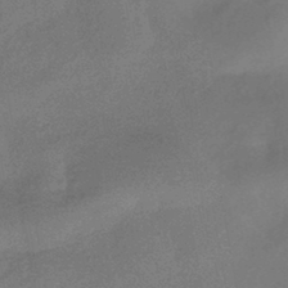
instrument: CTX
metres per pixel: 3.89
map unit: HNhu
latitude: -41.4265
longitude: 92.6707
